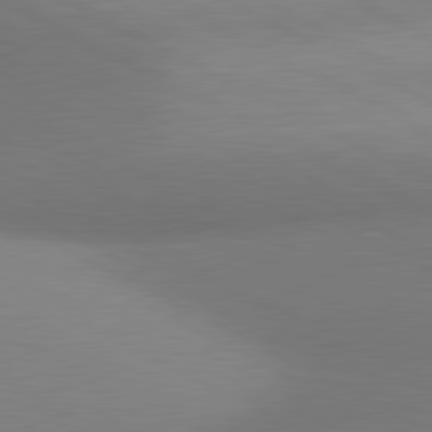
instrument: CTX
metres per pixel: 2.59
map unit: lApd
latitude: 80.7624
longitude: 129.1431
